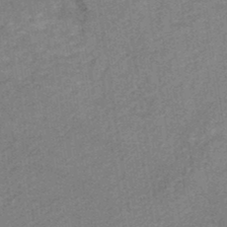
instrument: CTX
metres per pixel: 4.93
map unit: HNb
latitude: -48.9920
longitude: 60.1795
